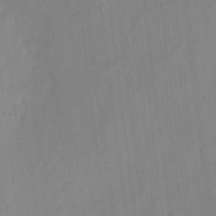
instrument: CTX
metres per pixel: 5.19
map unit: eHh
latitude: 4.2522
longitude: -73.7828
